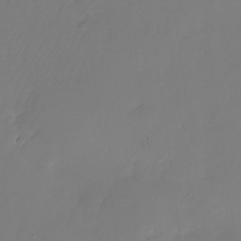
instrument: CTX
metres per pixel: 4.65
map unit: Nhu
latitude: -26.3684
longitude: -71.1970
